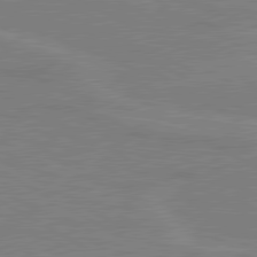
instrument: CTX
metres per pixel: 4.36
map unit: lApd
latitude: 80.4790
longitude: 122.3684
